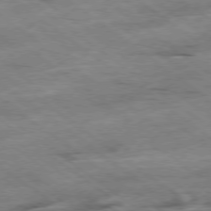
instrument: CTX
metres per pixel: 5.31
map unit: Hpe
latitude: -78.5951
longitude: -22.4790
